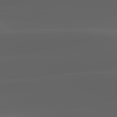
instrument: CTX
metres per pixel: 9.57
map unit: lApd
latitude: 80.1011
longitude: -94.1956
